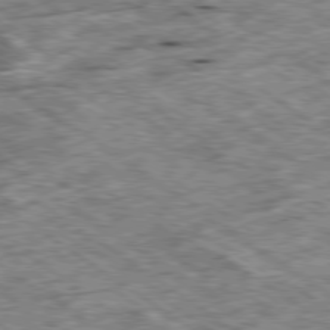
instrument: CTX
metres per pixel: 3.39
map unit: Ap
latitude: -79.8422
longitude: -87.9717
